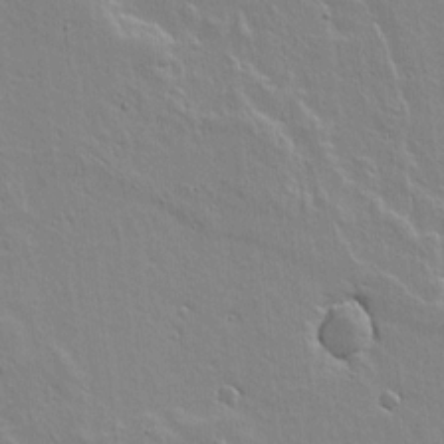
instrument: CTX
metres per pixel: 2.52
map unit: lAvf
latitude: 15.5372
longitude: -125.1970
